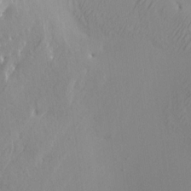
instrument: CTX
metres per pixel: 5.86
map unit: HNhu
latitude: 11.1403
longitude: 22.5763
